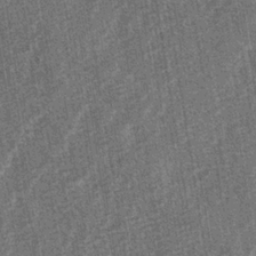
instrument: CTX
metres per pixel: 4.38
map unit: lAa
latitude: -3.1431
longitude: -129.6316
